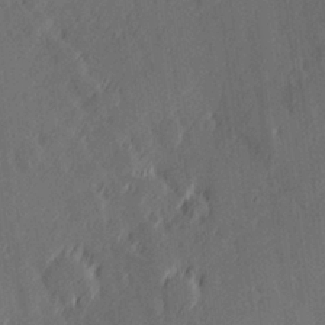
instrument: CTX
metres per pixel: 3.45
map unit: Hve
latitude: 26.3467
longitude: 145.0487
